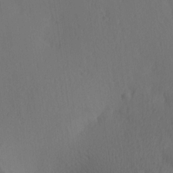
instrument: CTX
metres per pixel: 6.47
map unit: Ave
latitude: 13.3671
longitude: -106.8947
